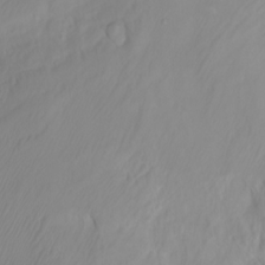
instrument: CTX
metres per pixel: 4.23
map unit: Htu
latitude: -5.2565
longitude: 137.9367
